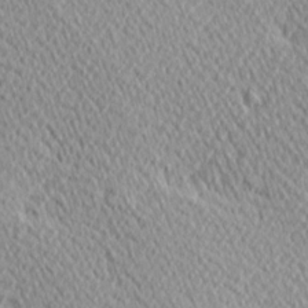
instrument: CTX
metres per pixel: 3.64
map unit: Hve
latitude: 1.4615
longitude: -124.2711
